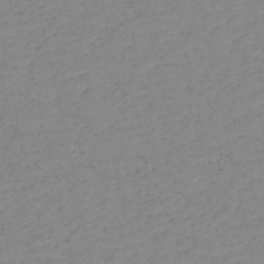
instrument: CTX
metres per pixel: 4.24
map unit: HNb
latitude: -53.8233
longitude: -39.1025
